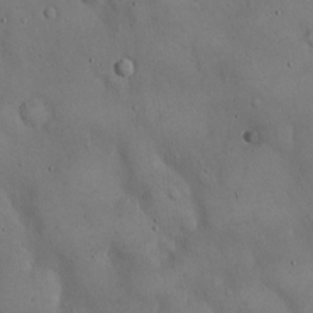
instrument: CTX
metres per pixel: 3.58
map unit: Hto
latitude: 15.0837
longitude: -59.8394
